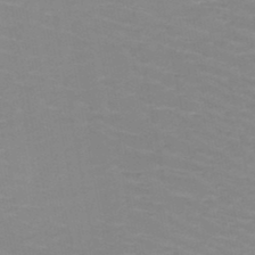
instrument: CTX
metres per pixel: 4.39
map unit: HNb
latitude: -48.0661
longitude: -47.1592
